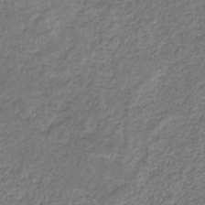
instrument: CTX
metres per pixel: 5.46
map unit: eHb
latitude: -32.1984
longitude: 68.8408
